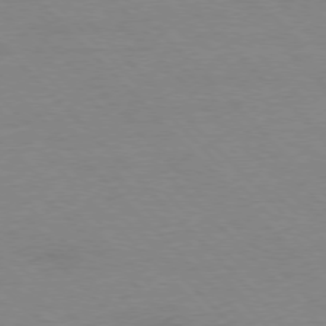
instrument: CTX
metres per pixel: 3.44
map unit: Ap
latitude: -77.5399
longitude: -87.5371
